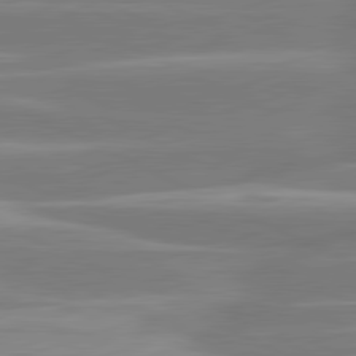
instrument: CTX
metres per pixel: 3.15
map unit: lApd
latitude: 81.1970
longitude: -135.2726
